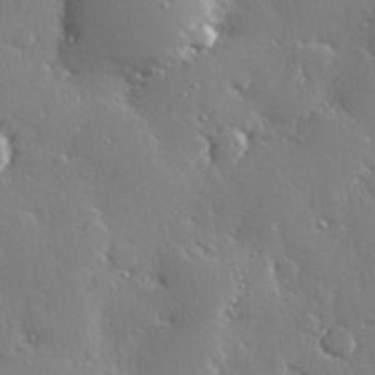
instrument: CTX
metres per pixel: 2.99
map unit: Hve
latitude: 28.4223
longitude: -91.7828
